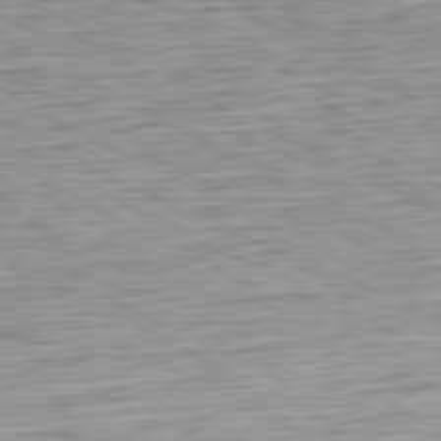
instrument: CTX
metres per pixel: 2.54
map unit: Ap
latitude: -81.6722
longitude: -67.7449
